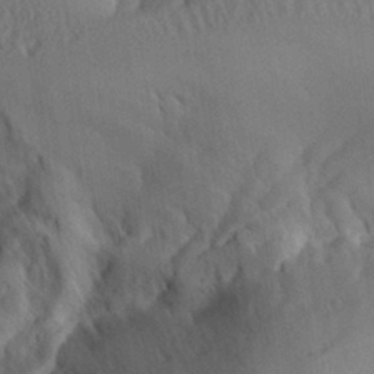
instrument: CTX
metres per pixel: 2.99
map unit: Aa
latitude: 25.9528
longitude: -128.8947
